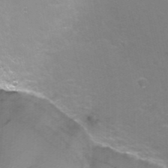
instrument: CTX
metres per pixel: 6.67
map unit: Nhu
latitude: -13.5966
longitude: -56.1577
